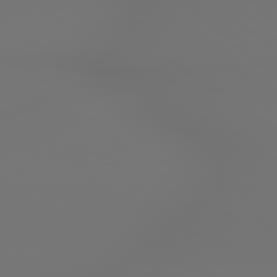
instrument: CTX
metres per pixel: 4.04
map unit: lApd
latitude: 78.9892
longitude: 178.2172
